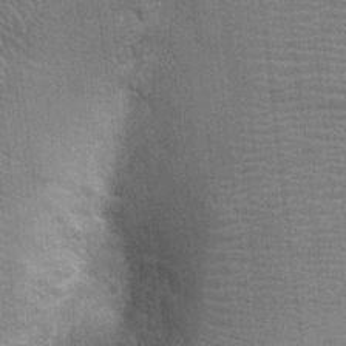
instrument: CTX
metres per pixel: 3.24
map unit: Nhu
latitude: 0.3089
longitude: -17.3103
